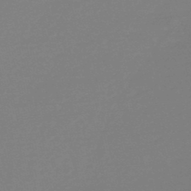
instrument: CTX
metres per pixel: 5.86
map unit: HNhu
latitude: -48.9164
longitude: 99.6155
